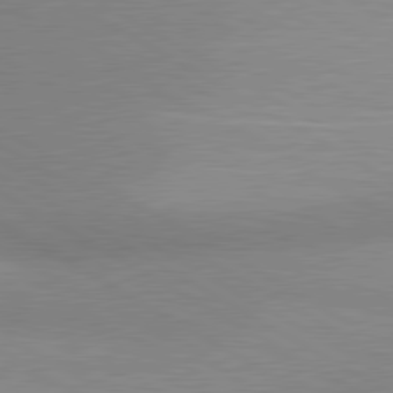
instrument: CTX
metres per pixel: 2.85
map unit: lApd
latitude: 80.4979
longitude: 125.7289
